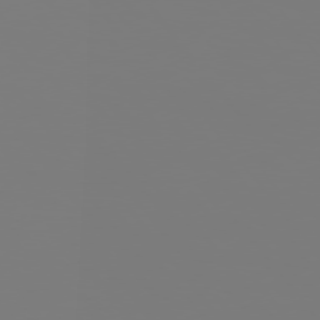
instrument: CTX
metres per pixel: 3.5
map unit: Hpe
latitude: 75.9906
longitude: -142.0444
